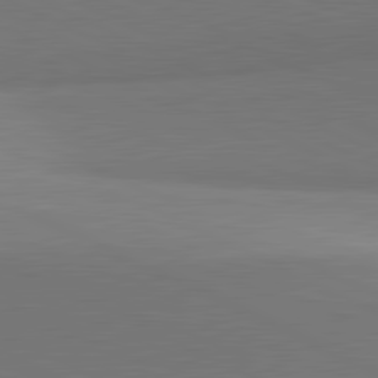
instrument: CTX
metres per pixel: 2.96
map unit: lApd
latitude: 81.8016
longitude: 154.5007
